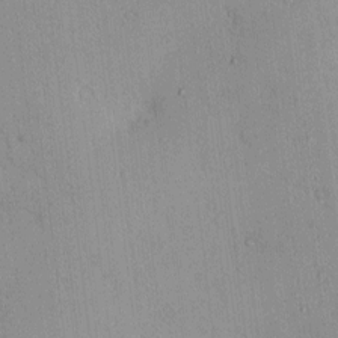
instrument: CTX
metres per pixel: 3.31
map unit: eHh
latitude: 0.1200
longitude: 17.6155
